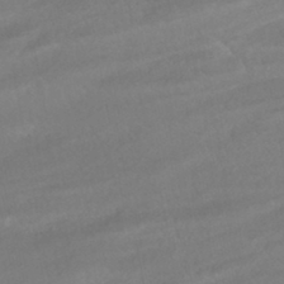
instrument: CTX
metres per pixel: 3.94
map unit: HNhu
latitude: -43.4454
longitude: 103.1053
